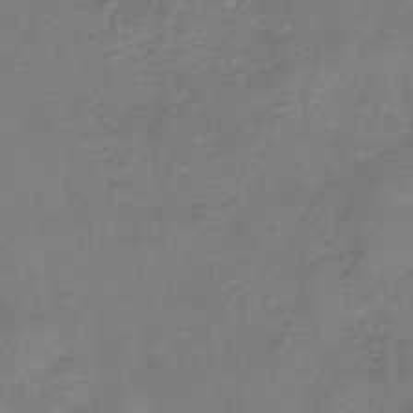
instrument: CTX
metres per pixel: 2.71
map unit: eHb
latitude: -32.8597
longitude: 75.0298
